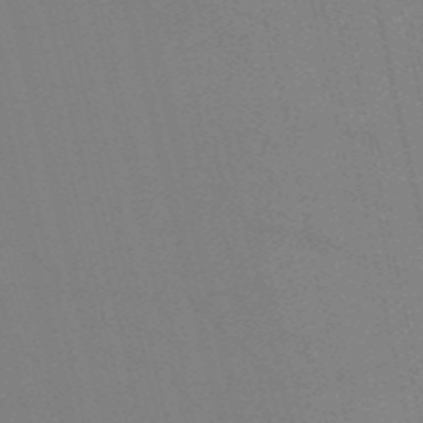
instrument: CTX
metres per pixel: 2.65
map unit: HNb
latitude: -53.5966
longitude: -41.0836
